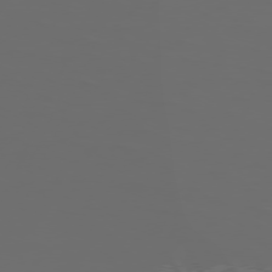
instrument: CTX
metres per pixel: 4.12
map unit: Hpe
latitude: 73.7639
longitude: -126.6113
